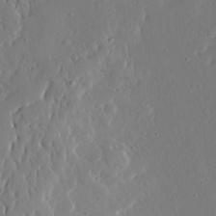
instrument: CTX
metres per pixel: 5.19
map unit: Ave
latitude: 15.7072
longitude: -140.6490
